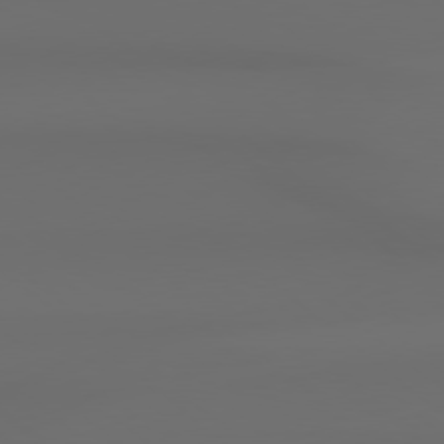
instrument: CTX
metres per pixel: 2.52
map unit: Hpe
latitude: 78.4601
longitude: -133.5560
